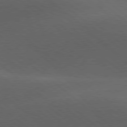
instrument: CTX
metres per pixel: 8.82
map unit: lApd
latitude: 78.4223
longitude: -52.8569
